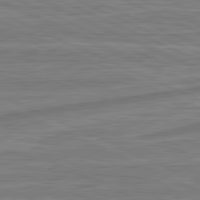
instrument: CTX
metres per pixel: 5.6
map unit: lApd
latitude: 81.7072
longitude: -174.7813
